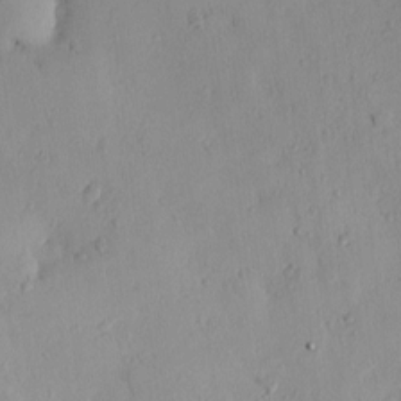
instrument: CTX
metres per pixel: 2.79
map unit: eHh
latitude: 0.2144
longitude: 18.5763
